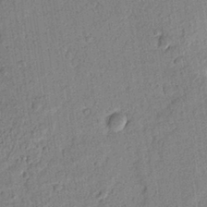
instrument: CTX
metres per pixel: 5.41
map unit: lAvf
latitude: 8.6680
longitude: 165.2565
